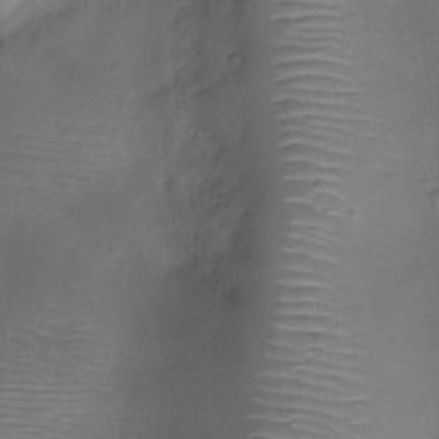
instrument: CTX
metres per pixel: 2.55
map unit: Ht
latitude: -10.0472
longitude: -20.8569
